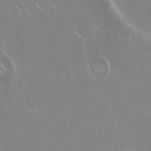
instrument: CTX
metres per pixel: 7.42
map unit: Hto
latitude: 18.3845
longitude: -56.8946
